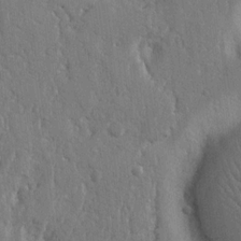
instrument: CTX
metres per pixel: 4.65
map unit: Nhu
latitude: 14.5546
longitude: -78.7624
